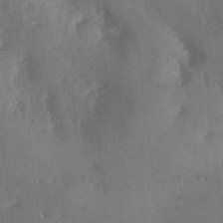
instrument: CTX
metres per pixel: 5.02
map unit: Ave
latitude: -9.8422
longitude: -118.4412
